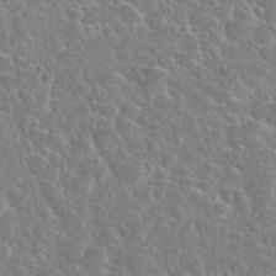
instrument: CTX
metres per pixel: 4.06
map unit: Nhu
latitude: 29.5938
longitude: -52.4979
